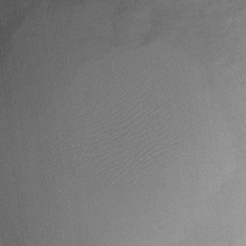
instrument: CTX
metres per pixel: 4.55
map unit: Nve
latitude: -18.8975
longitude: 108.5385
